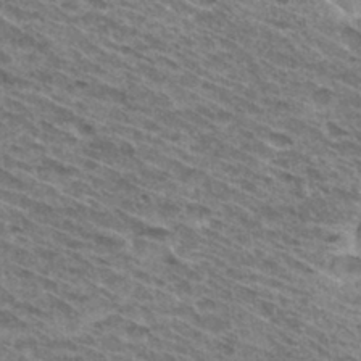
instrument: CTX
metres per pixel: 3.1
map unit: Hto
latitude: 31.9906
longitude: -46.8002
